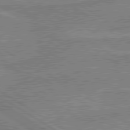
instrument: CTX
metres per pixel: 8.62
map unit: lApd
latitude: 80.3845
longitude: -174.8380
